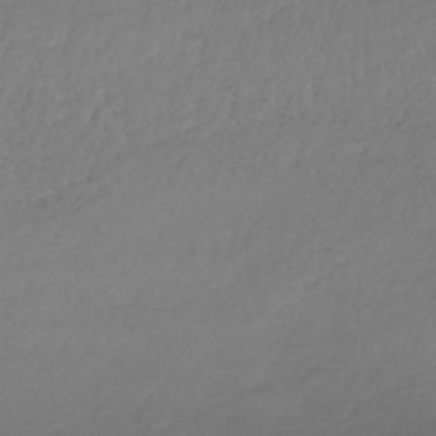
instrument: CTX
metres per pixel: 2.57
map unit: lHb
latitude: -42.8030
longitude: 69.9178
